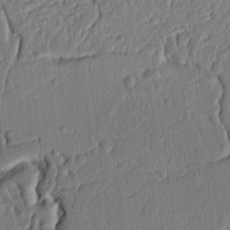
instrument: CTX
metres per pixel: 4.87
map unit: Ht
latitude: 10.3656
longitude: -76.3089
